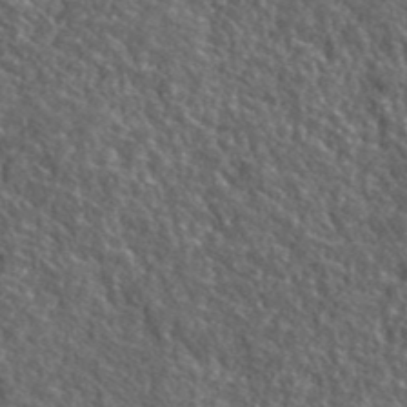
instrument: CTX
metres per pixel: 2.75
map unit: lHvf
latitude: 40.7246
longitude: -89.5372
